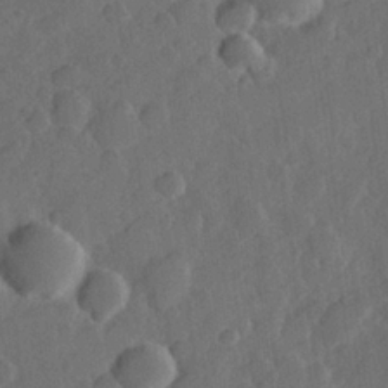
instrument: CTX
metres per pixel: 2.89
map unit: Hve
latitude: 25.3670
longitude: 148.9731
